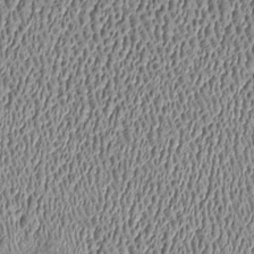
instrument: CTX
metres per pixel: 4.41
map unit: Htu
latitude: -7.1053
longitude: 156.7841
